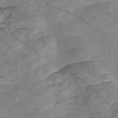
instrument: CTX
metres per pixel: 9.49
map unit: Nve
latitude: -57.1053
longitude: 53.8044
